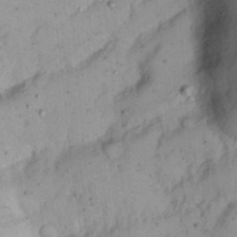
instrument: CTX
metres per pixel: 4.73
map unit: Nhu
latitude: 21.9528
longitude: -70.5168
